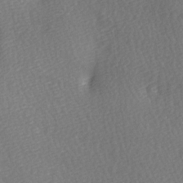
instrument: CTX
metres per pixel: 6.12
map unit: Ave
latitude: -5.7477
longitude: -120.8758
